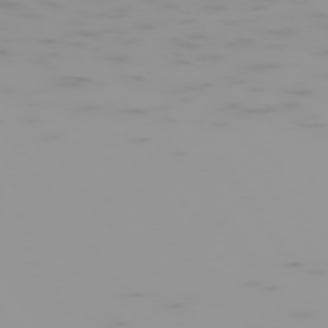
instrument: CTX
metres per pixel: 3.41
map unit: Hpe
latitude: -74.9920
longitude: 6.9163
